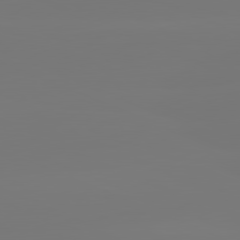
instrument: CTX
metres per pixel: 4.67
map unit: lApd
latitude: 81.4615
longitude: -150.5923
